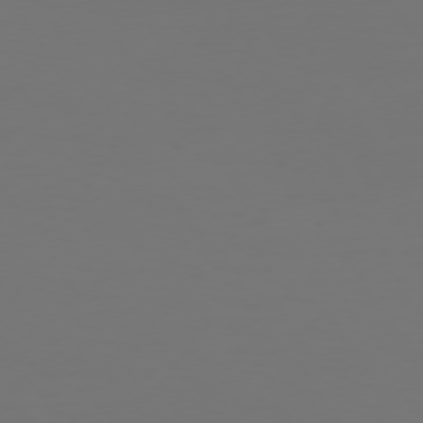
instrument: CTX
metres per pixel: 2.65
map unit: Hpe
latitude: 73.9339
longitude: -124.0444
